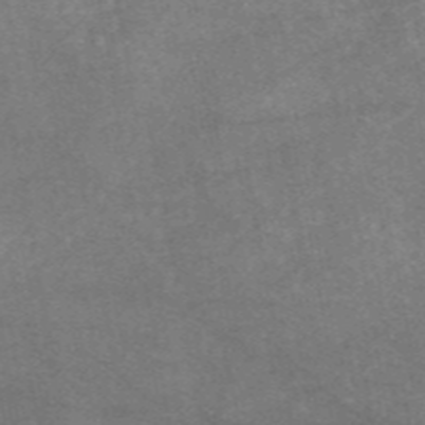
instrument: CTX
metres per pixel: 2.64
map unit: eAb
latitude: 46.8380
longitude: 120.6518
